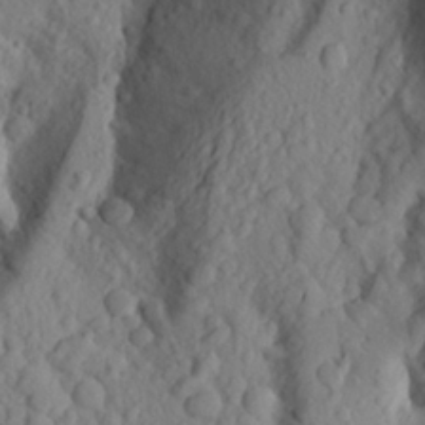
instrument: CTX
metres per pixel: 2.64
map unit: Aa
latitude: 24.7057
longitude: -147.6694
